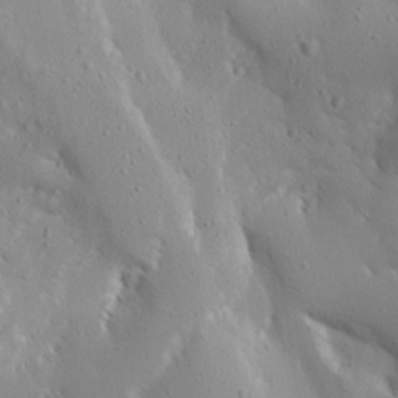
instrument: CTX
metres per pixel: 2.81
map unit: Aa
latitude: 13.6127
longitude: -142.8380
